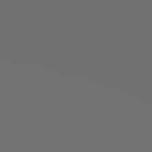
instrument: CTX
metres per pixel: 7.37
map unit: Hpe
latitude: 76.2522
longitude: -140.9135
